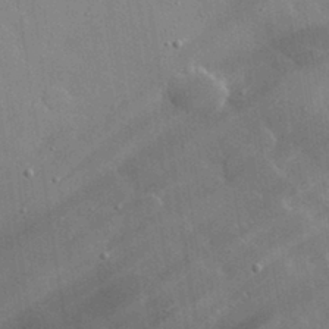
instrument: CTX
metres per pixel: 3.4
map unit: lHvf
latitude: 33.4049
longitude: -92.4034
